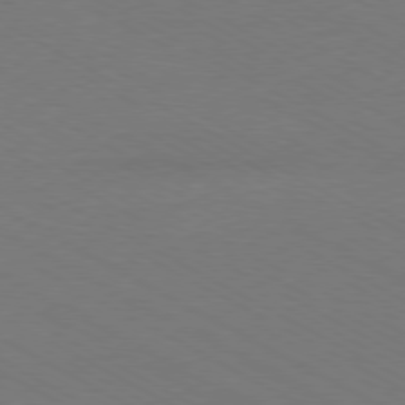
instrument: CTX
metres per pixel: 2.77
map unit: Ap
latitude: -79.9178
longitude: -82.9513
